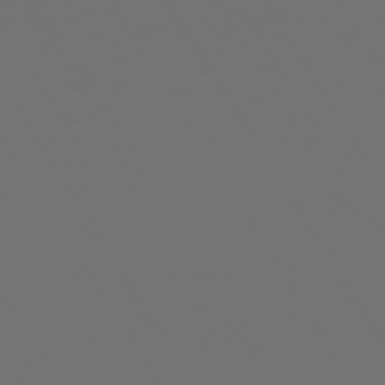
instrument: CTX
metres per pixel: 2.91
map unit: Hpe
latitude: -73.2376
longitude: 4.8408
